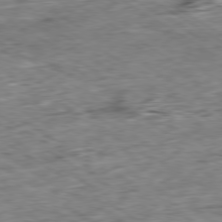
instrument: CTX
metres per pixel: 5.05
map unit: Ap
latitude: -80.0283
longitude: -84.6491
